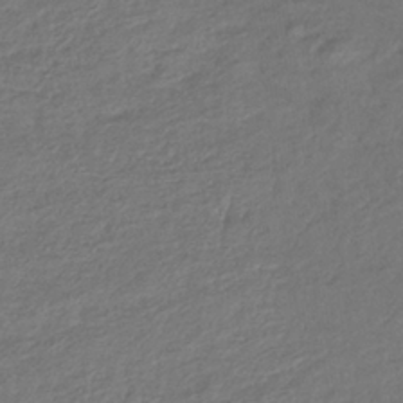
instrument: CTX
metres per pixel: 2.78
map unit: lHb
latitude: -37.7477
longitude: 70.4818
